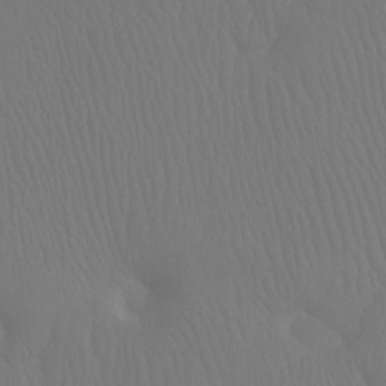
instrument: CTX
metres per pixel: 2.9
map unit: Ht
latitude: -7.2376
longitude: -31.0081
